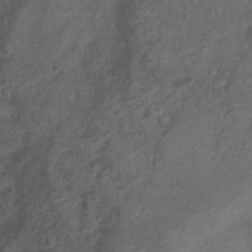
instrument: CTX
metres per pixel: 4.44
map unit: Nhu
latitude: 6.5357
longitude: -22.9325
